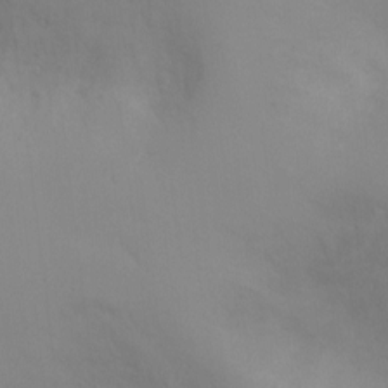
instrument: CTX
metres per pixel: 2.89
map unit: Ht
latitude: -5.6344
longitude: -25.0836
